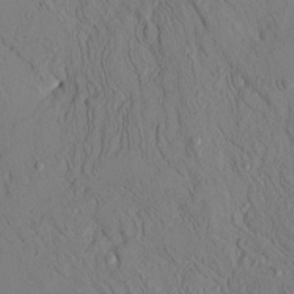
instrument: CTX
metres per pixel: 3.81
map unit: HNhu
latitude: 11.1970
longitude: 23.9745
